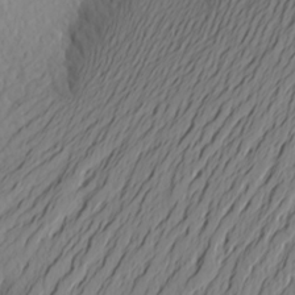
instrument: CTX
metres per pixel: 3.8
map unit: Aa
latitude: 24.9135
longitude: -146.1200
